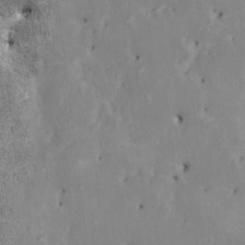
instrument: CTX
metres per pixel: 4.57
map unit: HNhu
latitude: 3.9339
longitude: 4.3117
